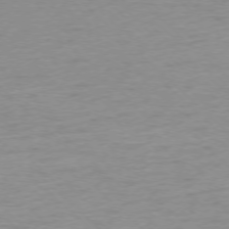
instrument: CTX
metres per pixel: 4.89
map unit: Ap
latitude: -75.6911
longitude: -77.7071
